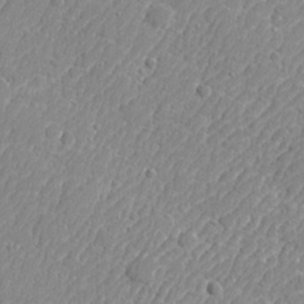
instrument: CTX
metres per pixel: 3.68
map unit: lHvf
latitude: 24.1766
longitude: 141.6155
